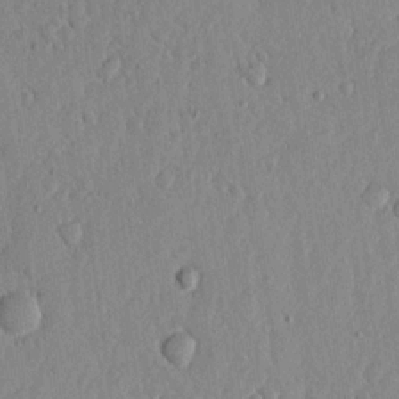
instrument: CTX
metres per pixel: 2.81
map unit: lHvf
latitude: 18.9324
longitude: -115.7449
